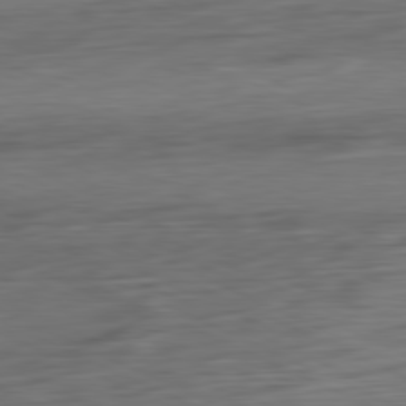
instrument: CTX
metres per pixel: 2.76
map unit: Ap
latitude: -81.4455
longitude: -76.7246
